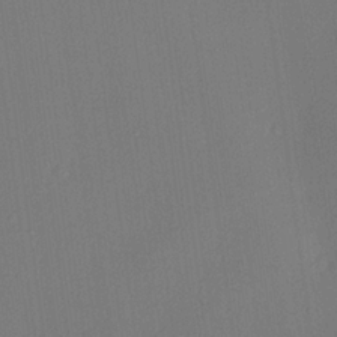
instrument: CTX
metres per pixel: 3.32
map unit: lHvf
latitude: 23.2726
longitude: 140.8975
